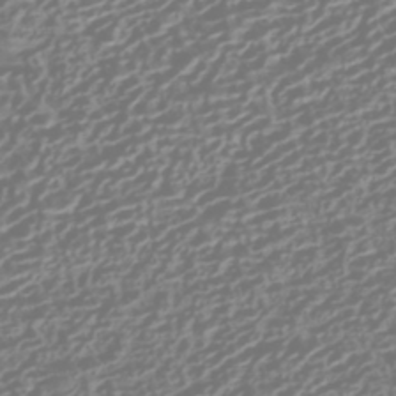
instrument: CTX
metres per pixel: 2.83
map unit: HNhu
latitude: -42.4628
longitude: 106.4818
